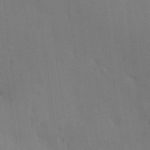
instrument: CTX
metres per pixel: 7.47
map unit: HNhu
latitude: 6.1767
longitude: 15.0676
